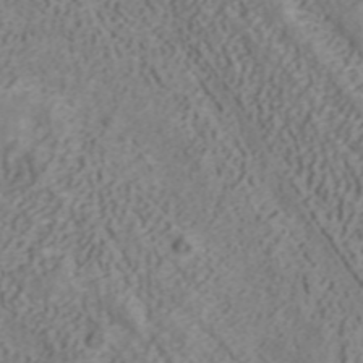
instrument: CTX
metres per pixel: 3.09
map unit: ANa
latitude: 40.1388
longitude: 34.3117
